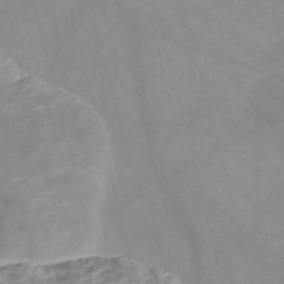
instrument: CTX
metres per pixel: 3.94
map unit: Nve
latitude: -57.8044
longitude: 58.6896
